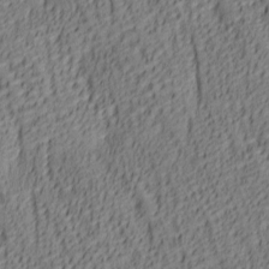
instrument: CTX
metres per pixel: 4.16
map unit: lAa
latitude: 6.2145
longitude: -116.5546
